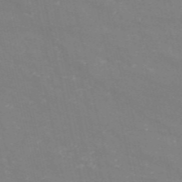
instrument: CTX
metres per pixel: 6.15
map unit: HNb
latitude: -54.8408
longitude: -37.6883
